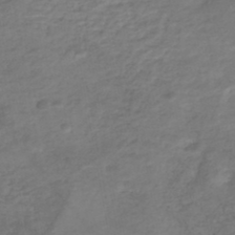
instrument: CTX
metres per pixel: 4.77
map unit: Nhe
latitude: -46.8786
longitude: 152.4251
